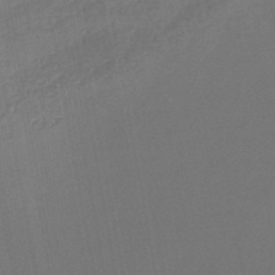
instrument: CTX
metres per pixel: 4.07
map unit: lHb
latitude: -45.4265
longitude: 77.9556
